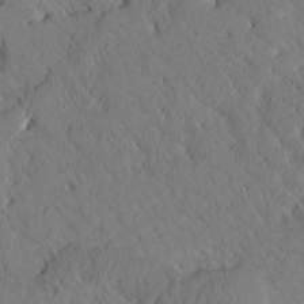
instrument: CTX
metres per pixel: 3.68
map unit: Htu
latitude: 0.4790
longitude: 176.1417
